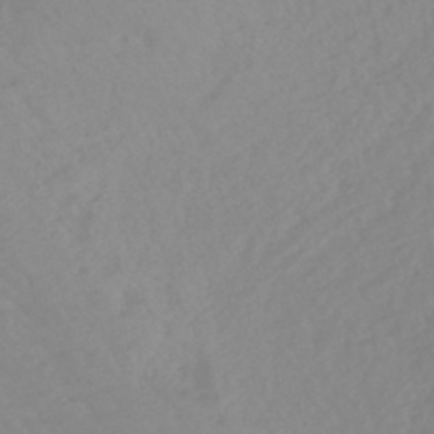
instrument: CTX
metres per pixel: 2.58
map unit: eHb
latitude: -45.1809
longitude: 84.5006
